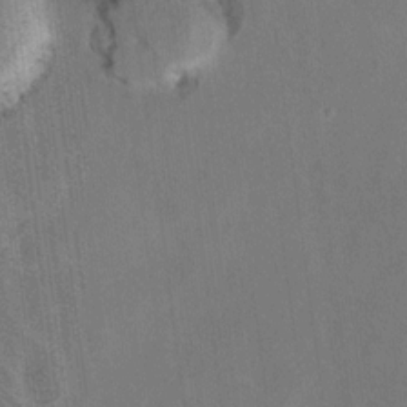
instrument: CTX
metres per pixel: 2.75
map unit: Hto
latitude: 8.7624
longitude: -34.7057
